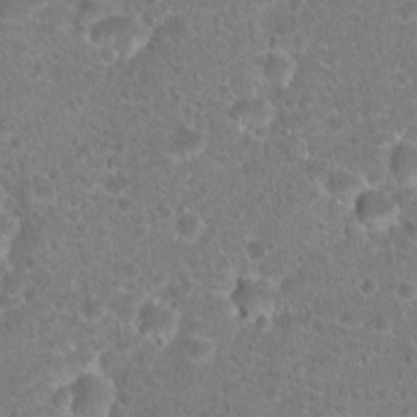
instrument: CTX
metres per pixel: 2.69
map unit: Hto
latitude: 18.5356
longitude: -41.0269
